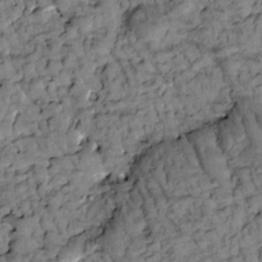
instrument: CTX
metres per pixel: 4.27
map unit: Htu
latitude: -2.6518
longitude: 173.7477
